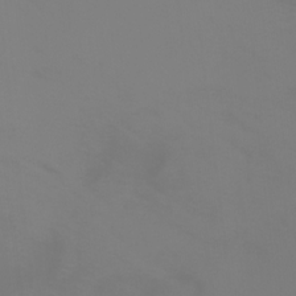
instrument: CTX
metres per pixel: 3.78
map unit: Htu
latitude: -6.4818
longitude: -71.6127
